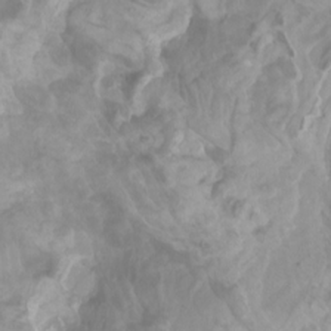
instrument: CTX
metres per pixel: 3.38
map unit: Htu
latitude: -5.6533
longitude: -75.9717
